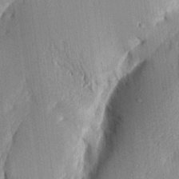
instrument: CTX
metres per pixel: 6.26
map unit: Aa
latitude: 15.0837
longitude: -146.7436
